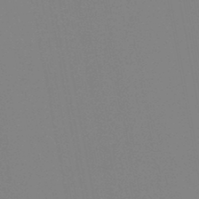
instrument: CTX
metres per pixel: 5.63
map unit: HNb
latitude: -46.3684
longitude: -43.3860
